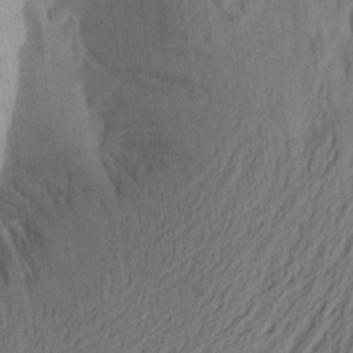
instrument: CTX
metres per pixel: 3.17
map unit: Aa
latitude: 21.7072
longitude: -148.6302
